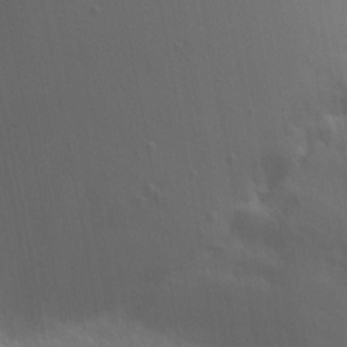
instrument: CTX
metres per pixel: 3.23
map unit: Nhu
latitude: 21.0081
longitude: -72.7436
